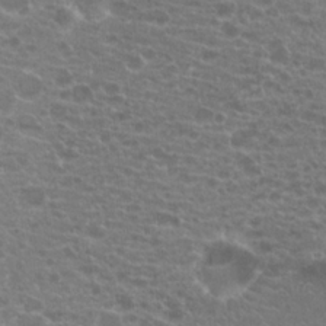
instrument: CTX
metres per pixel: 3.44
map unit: Hto
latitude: 20.2334
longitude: -40.2900
